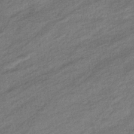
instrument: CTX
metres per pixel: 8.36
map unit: eHb
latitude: -40.4629
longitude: 83.2376
